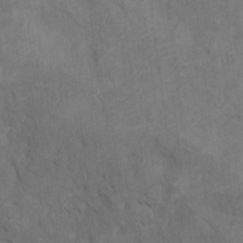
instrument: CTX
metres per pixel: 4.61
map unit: Nhu
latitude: 9.6883
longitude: -25.5560
